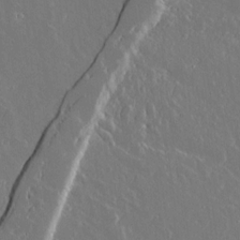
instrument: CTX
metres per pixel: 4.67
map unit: lAvf
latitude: 15.3104
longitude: -129.1025
